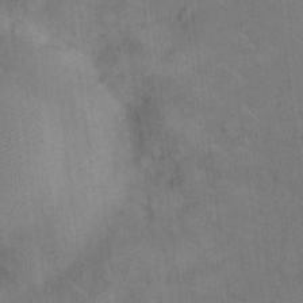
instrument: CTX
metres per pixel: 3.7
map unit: Hto
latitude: 8.6302
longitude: -60.8758
